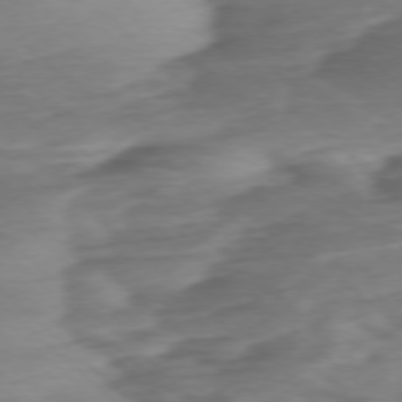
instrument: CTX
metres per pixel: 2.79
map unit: Ap
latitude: -76.6518
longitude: -77.6694
